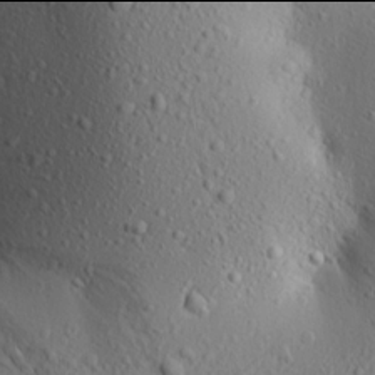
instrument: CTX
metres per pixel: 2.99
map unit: Aa
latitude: 17.9906
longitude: -147.8962
